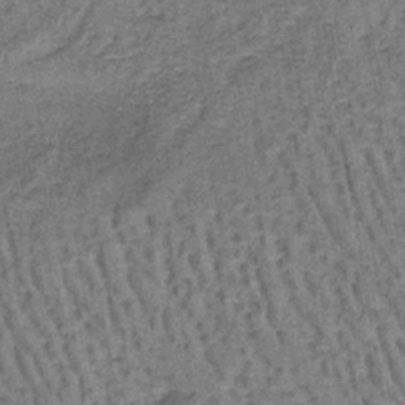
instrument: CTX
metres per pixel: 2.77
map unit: lHb
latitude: -40.4818
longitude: 57.8233
